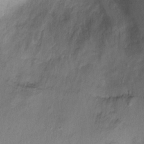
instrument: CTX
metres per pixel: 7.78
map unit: Ht
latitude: -1.7100
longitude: -32.8569
